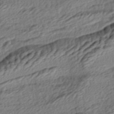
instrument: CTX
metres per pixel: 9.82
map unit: lAa
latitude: -4.8597
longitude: -123.0647
